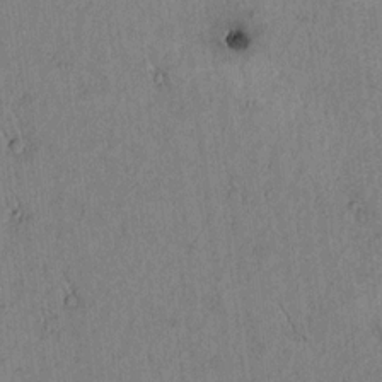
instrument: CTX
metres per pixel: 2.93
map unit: lAvf
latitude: 5.4804
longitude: 158.5762
